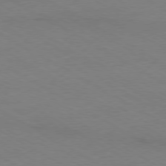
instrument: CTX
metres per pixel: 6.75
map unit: Ap
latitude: -79.4643
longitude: -83.3859
